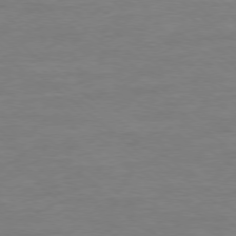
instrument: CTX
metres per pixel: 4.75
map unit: Ap
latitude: -78.2928
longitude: -89.6316
